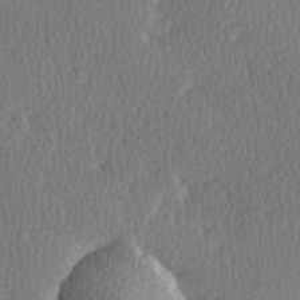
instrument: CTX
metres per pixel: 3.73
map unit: Hve
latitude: 27.1025
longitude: -93.3292
